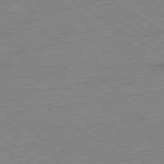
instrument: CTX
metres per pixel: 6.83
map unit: Ap
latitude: -78.4818
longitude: -58.9892
